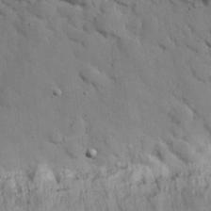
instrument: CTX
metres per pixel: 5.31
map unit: Nhu
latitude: 26.2145
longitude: -70.3467
